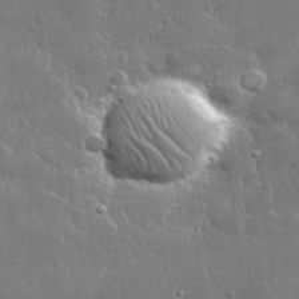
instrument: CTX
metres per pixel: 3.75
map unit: lHvf
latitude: 32.1956
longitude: -92.5734
